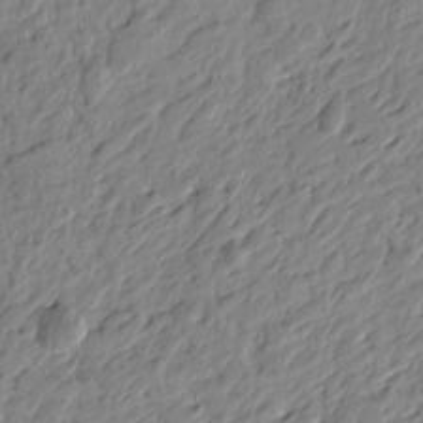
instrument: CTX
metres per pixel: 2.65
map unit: Htu
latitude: -1.5588
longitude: -178.5168
